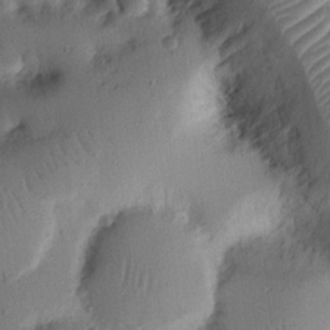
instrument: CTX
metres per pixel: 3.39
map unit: Nhu
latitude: 14.4979
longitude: -78.6680
